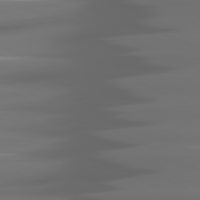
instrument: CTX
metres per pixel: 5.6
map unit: lApd
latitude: 81.0647
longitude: -141.3670
